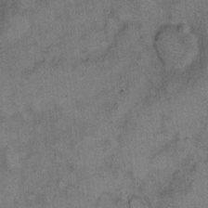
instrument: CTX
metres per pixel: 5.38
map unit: eHh
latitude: 9.6694
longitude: -63.4994
